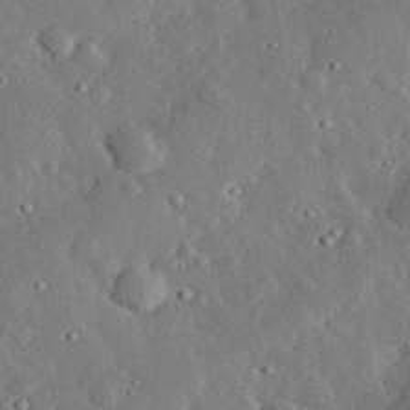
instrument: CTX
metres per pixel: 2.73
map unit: lHvf
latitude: 32.7624
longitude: -83.1403
